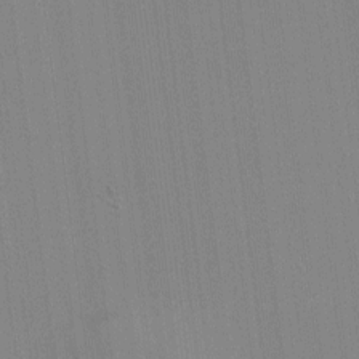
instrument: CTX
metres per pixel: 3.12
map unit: HNhu
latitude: -1.5588
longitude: -6.4979
